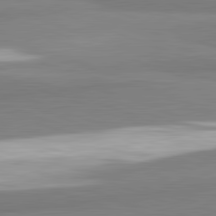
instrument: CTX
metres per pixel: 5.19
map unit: lApd
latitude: 82.2711
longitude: 172.3306
